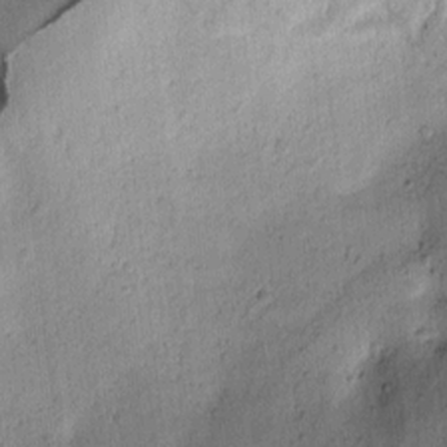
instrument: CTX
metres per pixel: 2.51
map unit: lAvf
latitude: 8.5168
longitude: 164.8975
